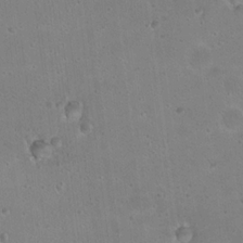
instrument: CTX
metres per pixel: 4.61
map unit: Nhu
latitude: 17.8205
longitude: -29.9528
